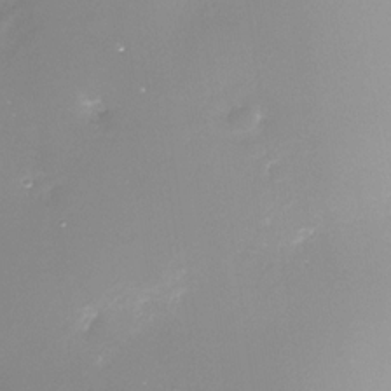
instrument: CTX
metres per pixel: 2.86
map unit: Nhe
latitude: -33.3132
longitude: -87.9528
